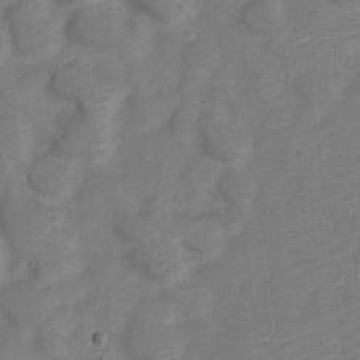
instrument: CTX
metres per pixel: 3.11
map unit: Nve
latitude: -21.8611
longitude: 106.2929
